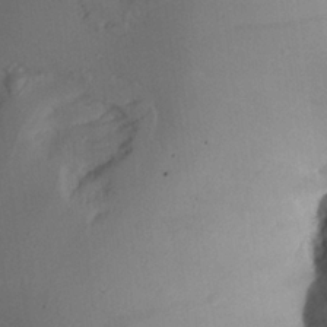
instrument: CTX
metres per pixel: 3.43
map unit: Aa
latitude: 26.6113
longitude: -133.4993
